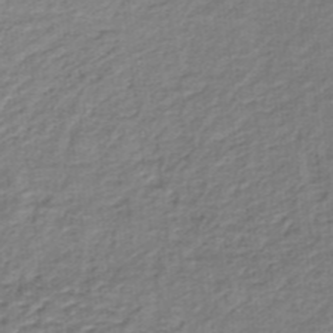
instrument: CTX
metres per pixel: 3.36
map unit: lHb
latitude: -35.7478
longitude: 60.5007
